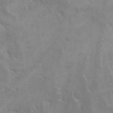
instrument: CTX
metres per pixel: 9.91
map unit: eHh
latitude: 18.2711
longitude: -66.2900
